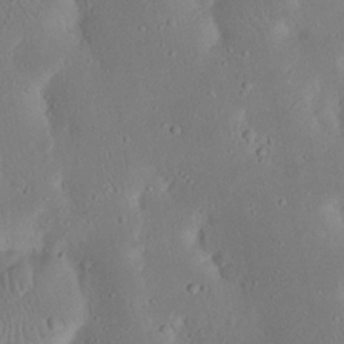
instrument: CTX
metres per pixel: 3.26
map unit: Nhu
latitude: 23.0647
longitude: -72.7436
